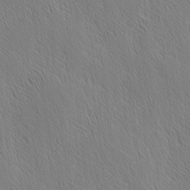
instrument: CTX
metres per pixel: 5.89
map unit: Nhu
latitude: -4.0094
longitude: -151.1214
